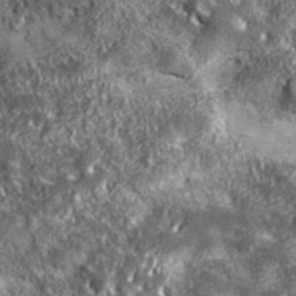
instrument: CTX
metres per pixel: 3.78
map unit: ANa
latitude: 40.4412
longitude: -90.2523
